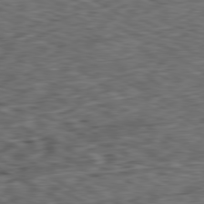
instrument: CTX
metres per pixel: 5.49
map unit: Ap
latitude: -80.7841
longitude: -73.8017
